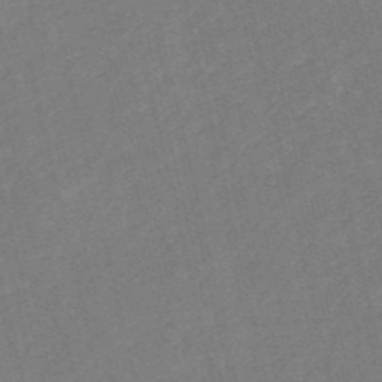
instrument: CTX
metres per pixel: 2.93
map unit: HNb
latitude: -53.0297
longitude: -48.3656
